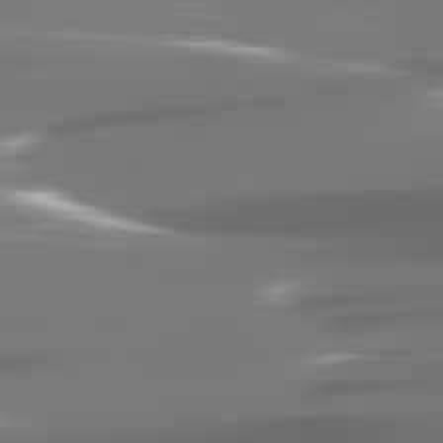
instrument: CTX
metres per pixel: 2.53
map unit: lApd
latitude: 82.2144
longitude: -145.1592
